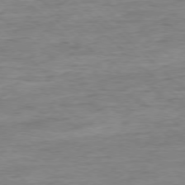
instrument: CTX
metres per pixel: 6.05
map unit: Ap
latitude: -78.0472
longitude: -88.4034
